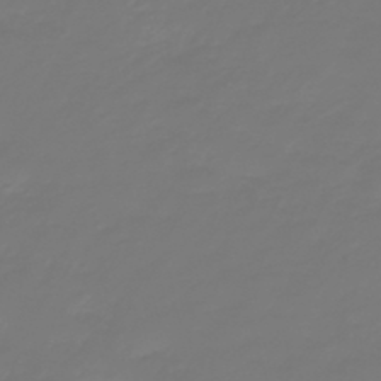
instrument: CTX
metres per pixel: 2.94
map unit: eHb
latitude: -46.8030
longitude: 82.7841
